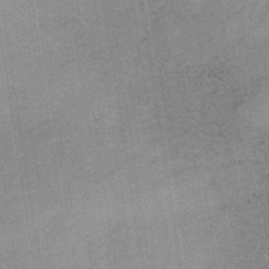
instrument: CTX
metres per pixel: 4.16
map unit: HNb
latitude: -32.8219
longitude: 62.4629
